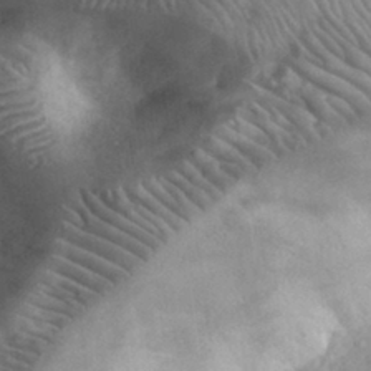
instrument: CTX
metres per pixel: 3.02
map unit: eHh
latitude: 31.1215
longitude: -70.6868
